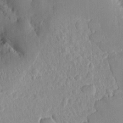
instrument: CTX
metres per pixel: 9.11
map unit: eHh
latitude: 4.1956
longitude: -68.7813
